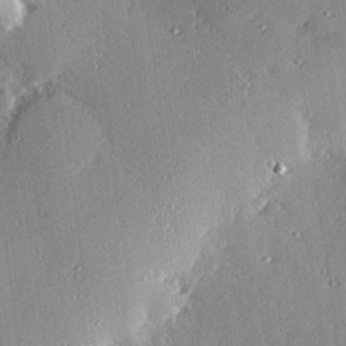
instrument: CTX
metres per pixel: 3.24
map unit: eHh
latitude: 23.5182
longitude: -89.7450
